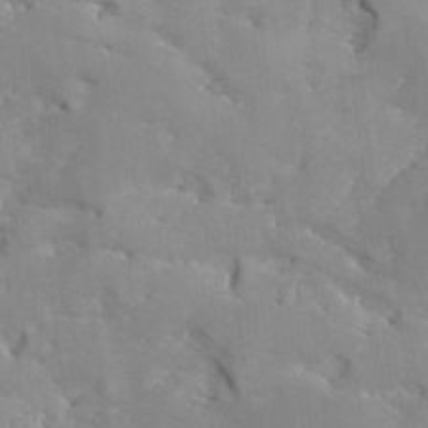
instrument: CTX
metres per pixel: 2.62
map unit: Ave
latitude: -9.0675
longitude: -117.4993
